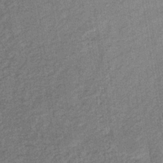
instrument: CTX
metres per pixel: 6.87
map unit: lHb
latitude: -35.1431
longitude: 68.5006
